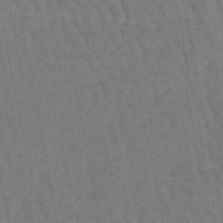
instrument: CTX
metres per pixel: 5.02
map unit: lHb
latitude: -47.6155
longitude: 77.1053
